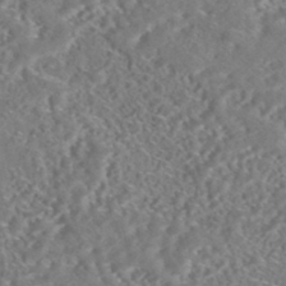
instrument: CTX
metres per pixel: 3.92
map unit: HNhu
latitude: -44.5385
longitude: 100.4251
